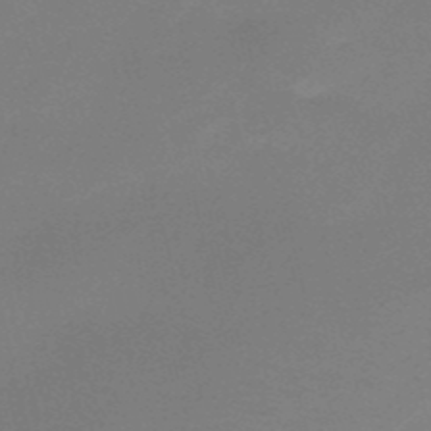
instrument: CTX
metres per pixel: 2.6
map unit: HNb
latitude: -49.9745
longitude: -42.0633
